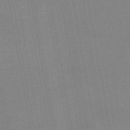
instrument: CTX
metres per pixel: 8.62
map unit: lHb
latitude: -48.5763
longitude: 71.2565
